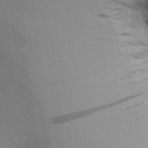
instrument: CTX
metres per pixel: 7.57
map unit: Aa
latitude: 15.6694
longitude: -147.1970
